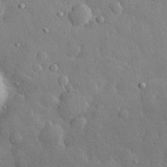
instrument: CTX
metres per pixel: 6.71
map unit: eHh
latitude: 29.1025
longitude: -78.8002
